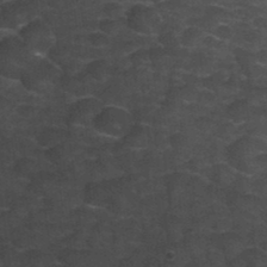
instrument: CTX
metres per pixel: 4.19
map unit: Hto
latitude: 35.1403
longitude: -53.0836
